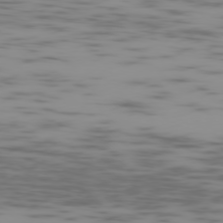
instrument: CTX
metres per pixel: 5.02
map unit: Ap
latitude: -77.6155
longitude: -63.4238
